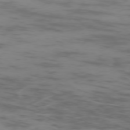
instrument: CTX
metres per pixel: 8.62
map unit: Ap
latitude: -75.4077
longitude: -67.3859
